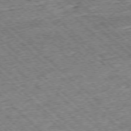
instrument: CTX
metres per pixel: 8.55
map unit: Ap
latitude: -76.2928
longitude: -95.9339
